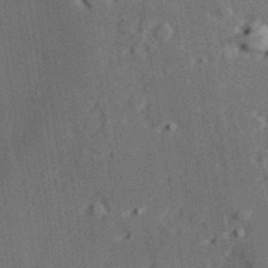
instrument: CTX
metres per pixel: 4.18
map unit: lAvf
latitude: 28.2900
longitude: -109.8772
